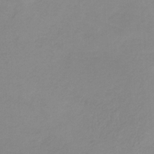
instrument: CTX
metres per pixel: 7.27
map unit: HNb
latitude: -32.3118
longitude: 60.9542
